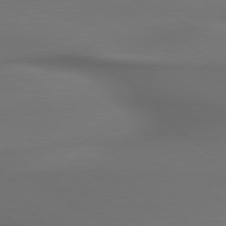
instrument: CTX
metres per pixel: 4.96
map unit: lApd
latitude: 79.8584
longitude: -174.4223
